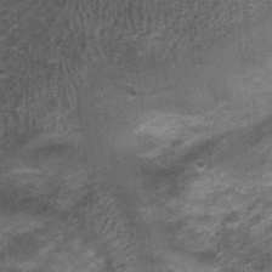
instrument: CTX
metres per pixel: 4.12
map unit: Nhu
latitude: 1.1403
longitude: -17.0836
